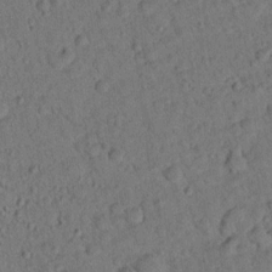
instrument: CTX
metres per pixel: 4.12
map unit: lHvf
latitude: 13.5938
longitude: 178.2172
